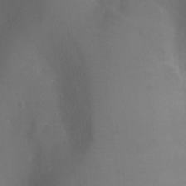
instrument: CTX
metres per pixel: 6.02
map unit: Ht
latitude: -7.7855
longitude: -20.2145
